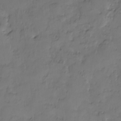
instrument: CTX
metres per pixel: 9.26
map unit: eHh
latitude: -8.3495
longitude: -67.6505
